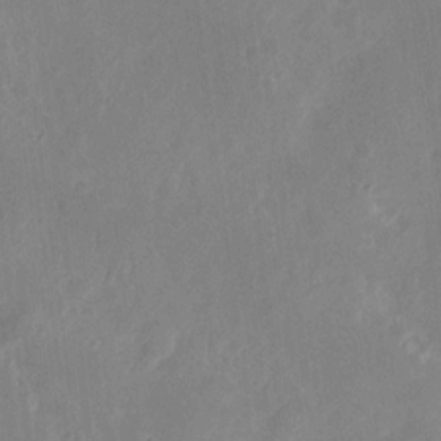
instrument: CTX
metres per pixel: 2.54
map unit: eHh
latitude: 13.6505
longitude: -72.7247
